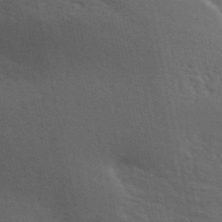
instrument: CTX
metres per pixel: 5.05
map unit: ANa
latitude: 49.6127
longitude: -82.2522
